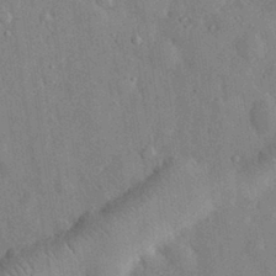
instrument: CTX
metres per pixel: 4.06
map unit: eHh
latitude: 30.7247
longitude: -77.7827
